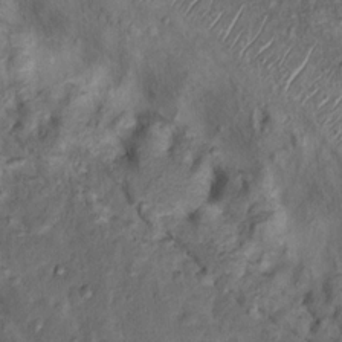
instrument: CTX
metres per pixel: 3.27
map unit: Nhu
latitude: 11.3104
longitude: -27.2537
